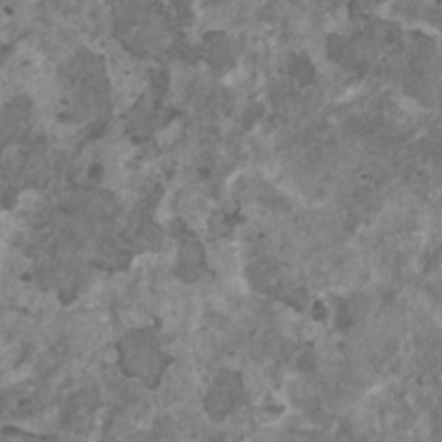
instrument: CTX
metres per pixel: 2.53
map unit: HNhu
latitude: 2.1766
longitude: 3.7288
